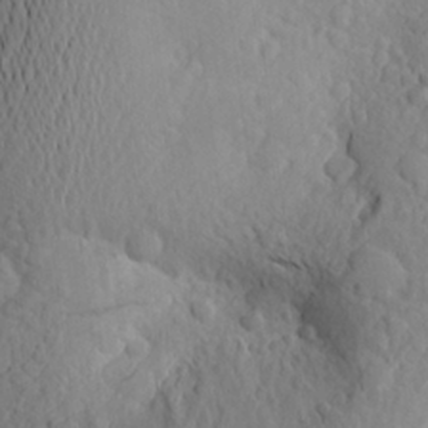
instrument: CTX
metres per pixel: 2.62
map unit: Aa
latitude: 24.6112
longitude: -146.4034
